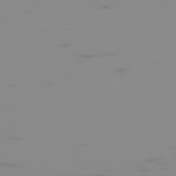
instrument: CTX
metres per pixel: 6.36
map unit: Hpe
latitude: -74.3307
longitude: 5.8989
